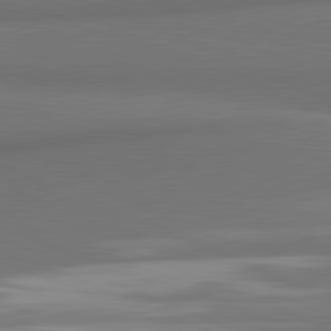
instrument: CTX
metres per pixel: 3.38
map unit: lApd
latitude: 81.6316
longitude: 170.5007
